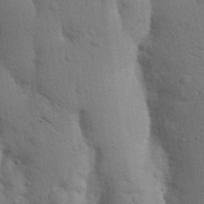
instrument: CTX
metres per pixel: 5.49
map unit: Nhu
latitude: 18.0255
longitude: -76.1389
